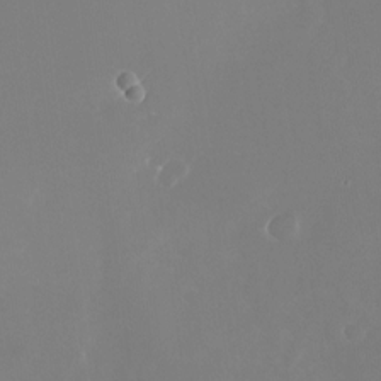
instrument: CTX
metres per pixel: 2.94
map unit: Nhu
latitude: -24.9542
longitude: -72.2334
